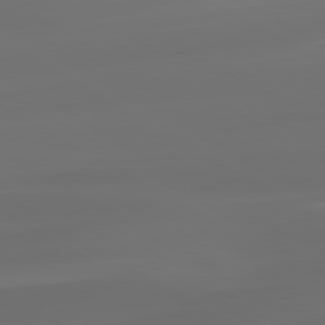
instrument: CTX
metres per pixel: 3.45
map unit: lApd
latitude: 80.2522
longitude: -91.7450
